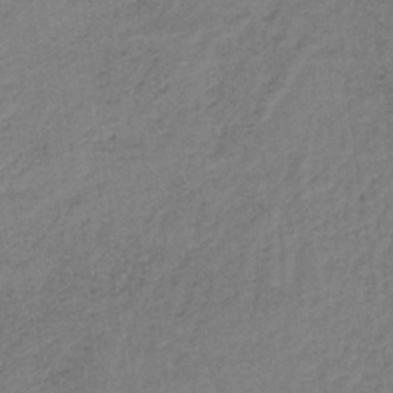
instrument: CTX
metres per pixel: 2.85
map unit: lHb
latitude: -34.4440
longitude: 62.3684
